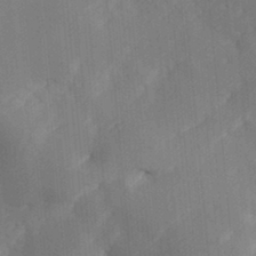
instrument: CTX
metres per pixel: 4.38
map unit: Hve
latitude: 31.4616
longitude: 148.9731
